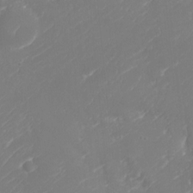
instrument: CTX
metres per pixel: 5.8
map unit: Nhu
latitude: -28.9542
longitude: -64.6868
